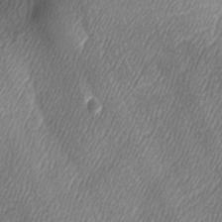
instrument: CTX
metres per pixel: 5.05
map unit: Ave
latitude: -6.5951
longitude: -122.5735
